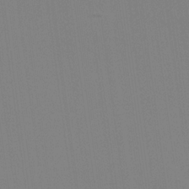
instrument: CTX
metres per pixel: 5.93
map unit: Hve
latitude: 18.1389
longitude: 150.0850
